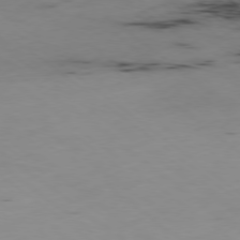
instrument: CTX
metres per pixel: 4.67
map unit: Ap
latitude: -78.7652
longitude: -73.3482
